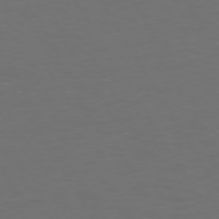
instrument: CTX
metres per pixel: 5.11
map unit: Hpe
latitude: 72.3657
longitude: -126.8191
